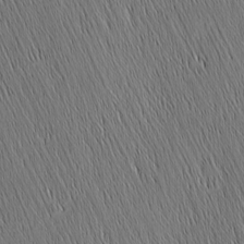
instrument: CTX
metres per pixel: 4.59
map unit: Nhu
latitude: -6.0472
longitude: -152.0444
